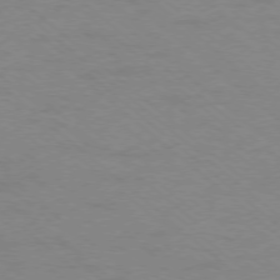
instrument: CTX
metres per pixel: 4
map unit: Ap
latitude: -77.7289
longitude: -76.8380
